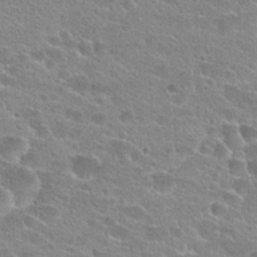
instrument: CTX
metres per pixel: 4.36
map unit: Hto
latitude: 24.2333
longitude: -43.5749
